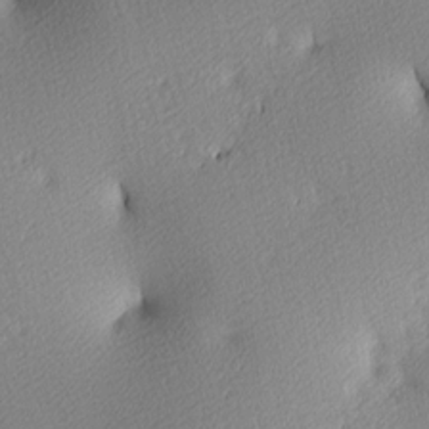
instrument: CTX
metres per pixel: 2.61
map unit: lAa
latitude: 3.7638
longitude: -116.2712
